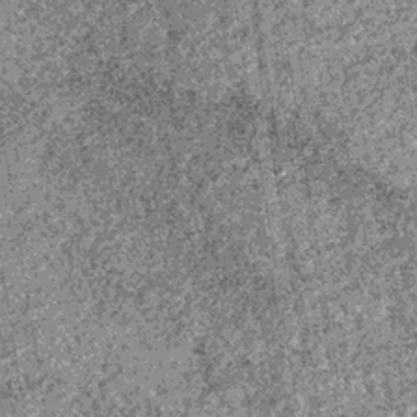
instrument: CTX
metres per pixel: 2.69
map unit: lHb
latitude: -36.4440
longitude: 67.8990
